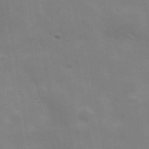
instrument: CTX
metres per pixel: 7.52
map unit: Hve
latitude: 31.5183
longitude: 150.1039
